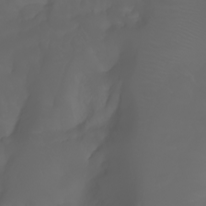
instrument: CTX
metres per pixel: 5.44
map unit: Htu
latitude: -7.0864
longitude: -71.6316
